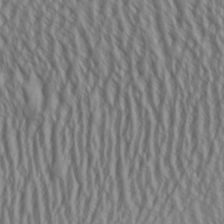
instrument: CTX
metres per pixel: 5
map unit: Aa
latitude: 25.1970
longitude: -135.9717
